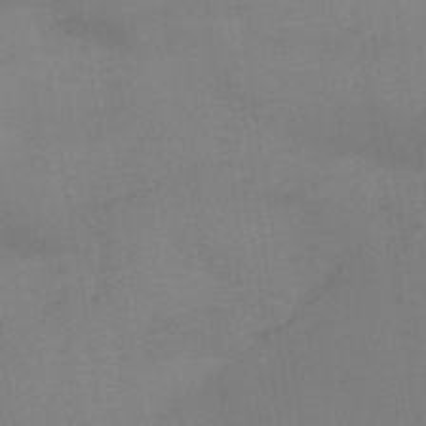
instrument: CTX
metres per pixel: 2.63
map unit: HNb
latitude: -44.9353
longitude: -45.4237
